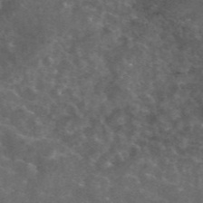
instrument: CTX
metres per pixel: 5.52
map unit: eAb
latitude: 45.3104
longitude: 122.8408
